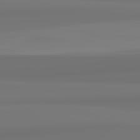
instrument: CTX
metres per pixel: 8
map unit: lApd
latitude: 82.3467
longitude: 171.4455
